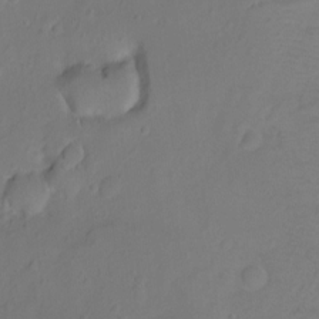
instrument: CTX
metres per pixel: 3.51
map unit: Ht
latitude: -8.9353
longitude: -36.4223
